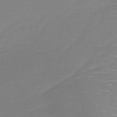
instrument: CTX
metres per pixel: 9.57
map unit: HNb
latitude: -47.2943
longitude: -46.6302
